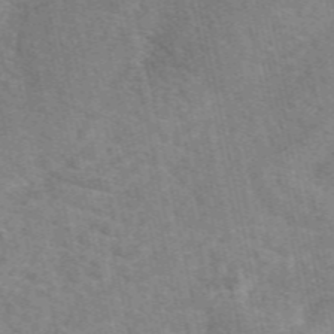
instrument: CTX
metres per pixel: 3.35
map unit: eAb
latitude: 50.6301
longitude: 112.0283
